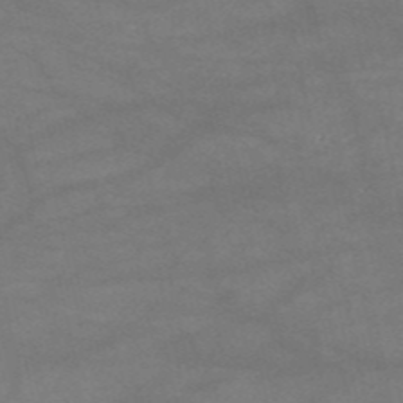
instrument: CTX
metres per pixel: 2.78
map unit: HNb
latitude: -53.7288
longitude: -41.3103
